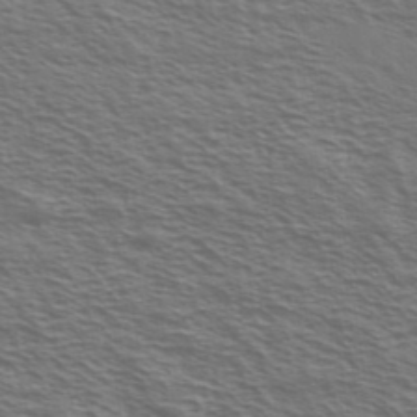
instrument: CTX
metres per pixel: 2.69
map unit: Ave
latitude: 38.0633
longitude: -109.3859
